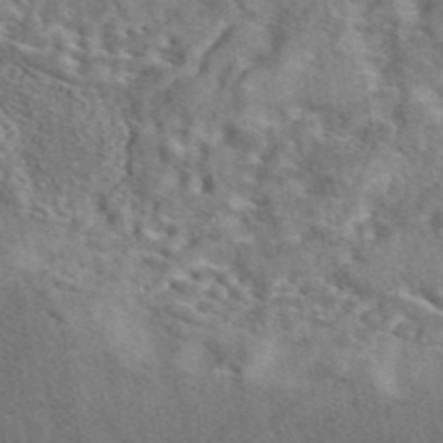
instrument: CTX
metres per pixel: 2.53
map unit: eAb
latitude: 43.2537
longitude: 110.2361
